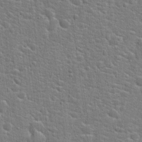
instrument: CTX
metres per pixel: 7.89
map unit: Hto
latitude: 21.5371
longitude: -44.1578
